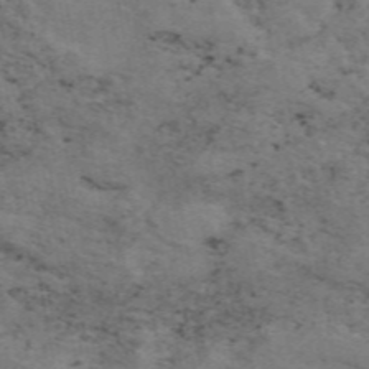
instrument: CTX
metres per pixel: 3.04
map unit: ANa
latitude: 50.2522
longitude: -80.9703
